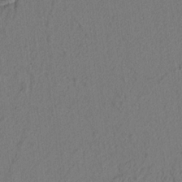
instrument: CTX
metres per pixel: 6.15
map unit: lAvf
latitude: 7.1781
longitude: 165.2565
